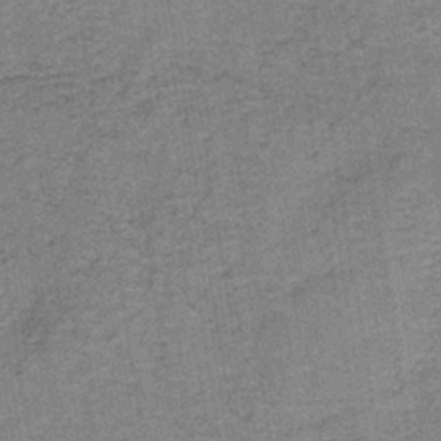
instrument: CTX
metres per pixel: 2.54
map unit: lHb
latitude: -41.2565
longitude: 57.2565
